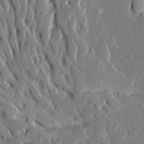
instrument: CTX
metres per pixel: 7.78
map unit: Ave
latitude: 15.7261
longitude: -140.1011
